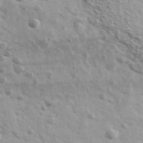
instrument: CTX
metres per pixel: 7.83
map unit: Ave
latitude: 39.0836
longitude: -108.2711
